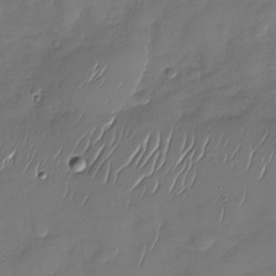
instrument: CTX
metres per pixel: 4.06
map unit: Nhu
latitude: -28.1984
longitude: -65.2348
